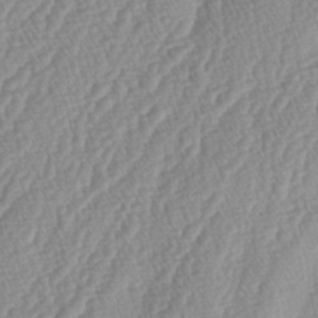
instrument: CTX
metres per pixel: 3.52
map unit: lAa
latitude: -5.0297
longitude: -129.7261
